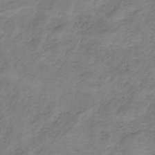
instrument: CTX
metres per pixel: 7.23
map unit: HNb
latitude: -33.4077
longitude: 57.8422
